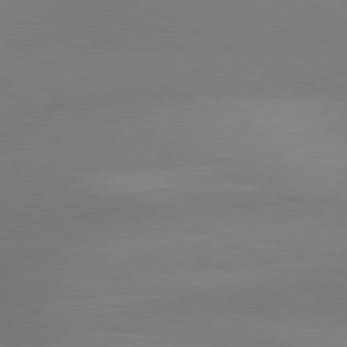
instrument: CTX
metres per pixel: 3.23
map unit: lApd
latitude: 81.0458
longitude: 133.9556
